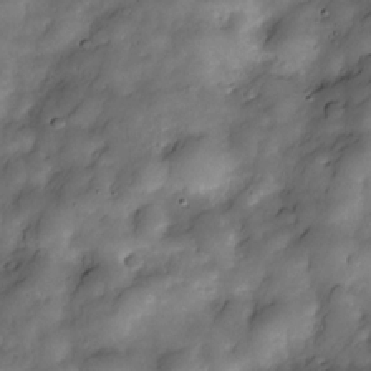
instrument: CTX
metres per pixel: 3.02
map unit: Nve
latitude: -27.0675
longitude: -148.6113
